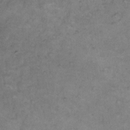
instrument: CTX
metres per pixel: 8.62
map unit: Hto
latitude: 11.0836
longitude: -60.7624
